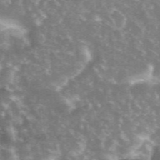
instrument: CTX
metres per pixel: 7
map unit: eHh
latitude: 35.8583
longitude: -59.7828
